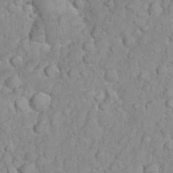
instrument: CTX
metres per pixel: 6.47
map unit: eHh
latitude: 32.8569
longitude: -64.2522
